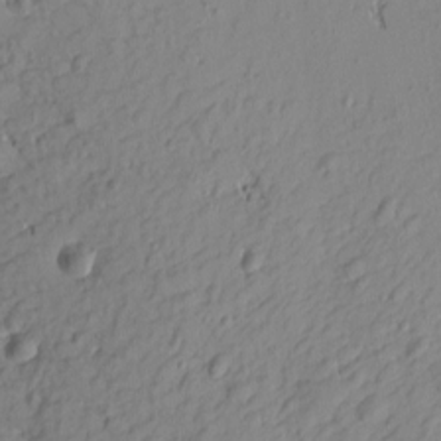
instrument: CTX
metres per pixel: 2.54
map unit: Htu
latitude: -3.3509
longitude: -175.9150
